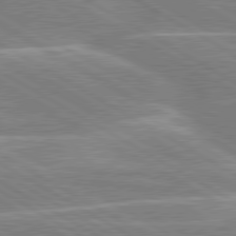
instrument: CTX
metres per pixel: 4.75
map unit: lApd
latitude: 80.2145
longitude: -131.6883
